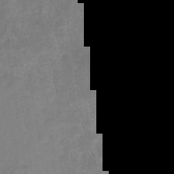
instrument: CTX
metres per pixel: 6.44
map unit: HNhu
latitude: -28.1984
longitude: 72.8408
